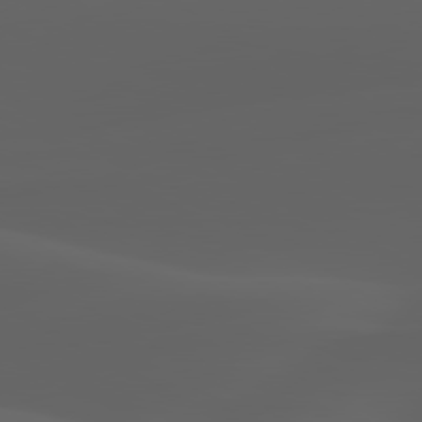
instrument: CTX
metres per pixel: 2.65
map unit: lApd
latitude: 80.0822
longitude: -93.9150
